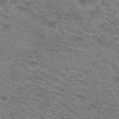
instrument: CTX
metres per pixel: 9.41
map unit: Hto
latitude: 31.3104
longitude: -47.3293
